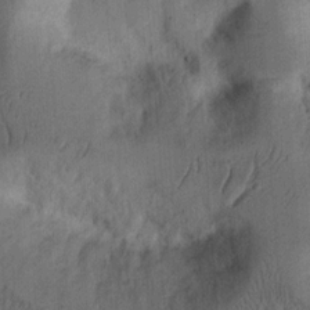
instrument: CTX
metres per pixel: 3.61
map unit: Ht
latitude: 14.1011
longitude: -74.5168
